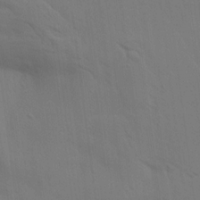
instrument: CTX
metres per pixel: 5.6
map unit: Aa
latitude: 14.6680
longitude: -147.5372
